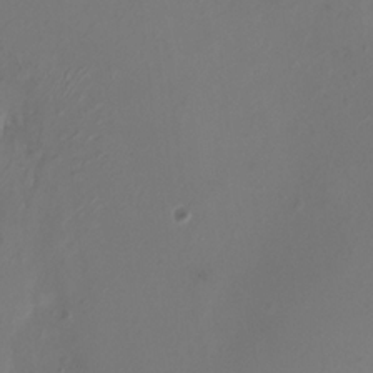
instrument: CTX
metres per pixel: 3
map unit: HNhu
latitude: 8.3656
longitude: -1.9528
